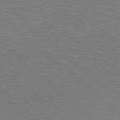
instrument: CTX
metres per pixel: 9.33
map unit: Hpe
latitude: 78.4223
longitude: -150.4979
